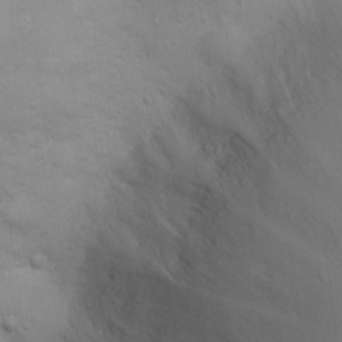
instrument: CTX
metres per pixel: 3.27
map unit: Nhu
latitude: 3.3292
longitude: -24.5734
